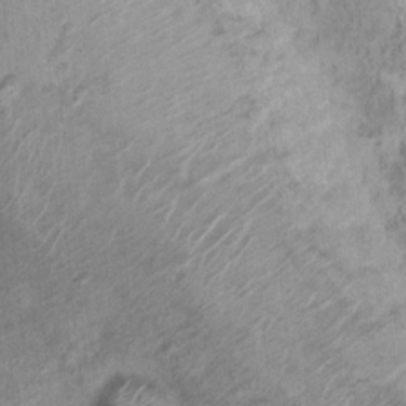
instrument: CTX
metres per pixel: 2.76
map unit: Nhu
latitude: 4.4979
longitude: -18.0255
